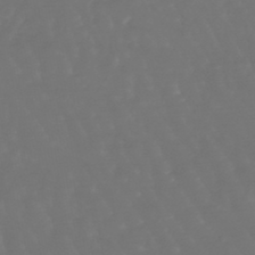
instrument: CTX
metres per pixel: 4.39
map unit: eHb
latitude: -46.9919
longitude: 79.9367
